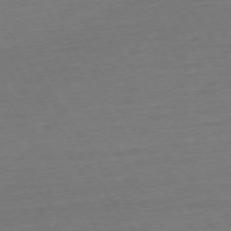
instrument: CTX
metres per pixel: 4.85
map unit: Ap
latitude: -74.2173
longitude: -85.4427
